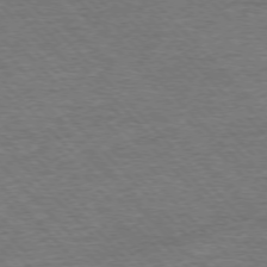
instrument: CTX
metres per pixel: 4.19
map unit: Ap
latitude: -76.5952
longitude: -96.9136
